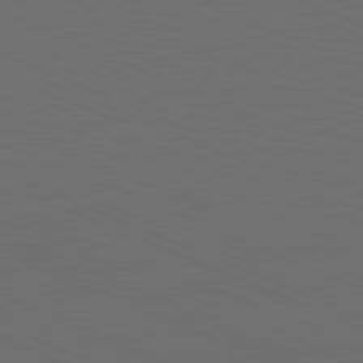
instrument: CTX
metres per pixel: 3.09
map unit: Hpe
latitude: -81.9556
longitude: 20.2172
